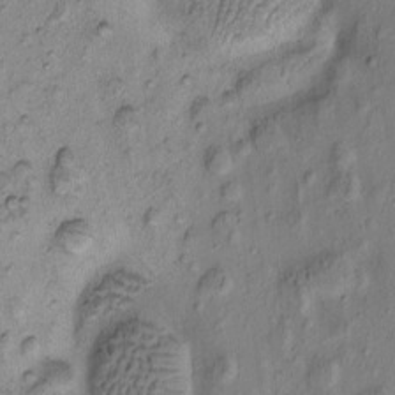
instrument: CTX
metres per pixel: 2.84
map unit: eHh
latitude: -0.5952
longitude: 17.0298
